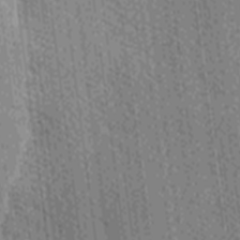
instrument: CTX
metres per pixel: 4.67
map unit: Ave
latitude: -7.2187
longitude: -123.4993
